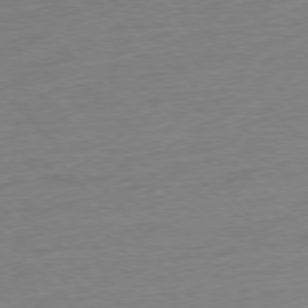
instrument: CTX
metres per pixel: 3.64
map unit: Hpe
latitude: -77.4076
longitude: -14.2901
